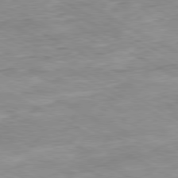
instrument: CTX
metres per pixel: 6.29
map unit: Ap
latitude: -80.6708
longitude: -81.0080
